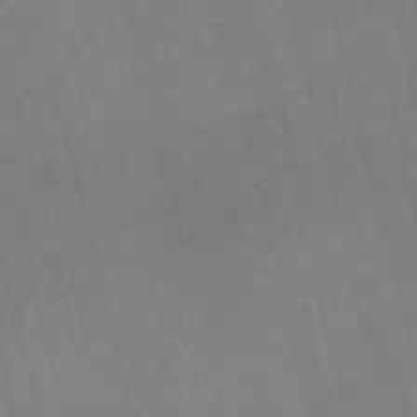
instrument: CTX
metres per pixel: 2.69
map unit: Nve
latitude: -57.4832
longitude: 64.1606
